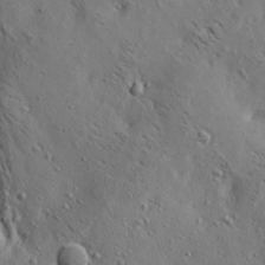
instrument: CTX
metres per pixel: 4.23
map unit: lAa
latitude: 19.6505
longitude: -139.9528
